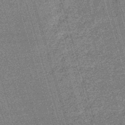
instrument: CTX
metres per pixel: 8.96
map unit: lHb
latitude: -45.6911
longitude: 78.1794
